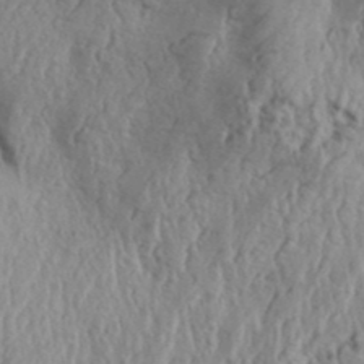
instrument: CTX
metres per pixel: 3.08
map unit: Aa
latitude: 31.7828
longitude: -135.1025
